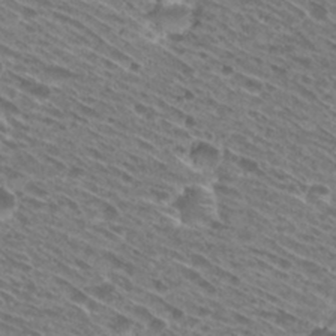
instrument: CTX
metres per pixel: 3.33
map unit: Hto
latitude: 28.9702
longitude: -44.8947
